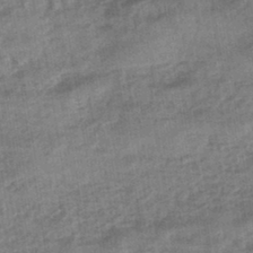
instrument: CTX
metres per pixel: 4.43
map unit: eHb
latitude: -43.9367
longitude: 84.8408
